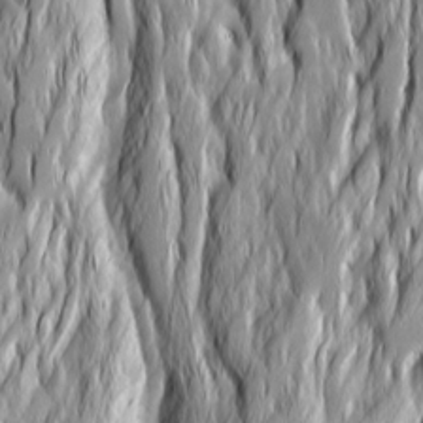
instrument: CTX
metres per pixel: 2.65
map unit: Ave
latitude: 14.8758
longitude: -135.1592
